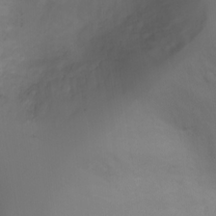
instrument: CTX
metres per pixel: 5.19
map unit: Ht
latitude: 0.4979
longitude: -21.5560
